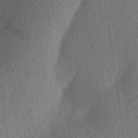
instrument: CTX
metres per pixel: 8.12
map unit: Aa
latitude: 23.8205
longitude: -147.7450
